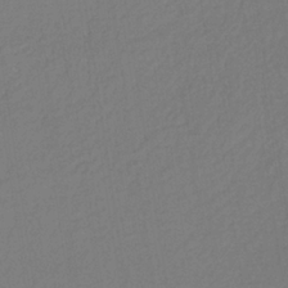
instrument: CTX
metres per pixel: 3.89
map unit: lHb
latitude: -35.6722
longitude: 67.5966
